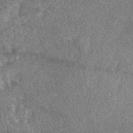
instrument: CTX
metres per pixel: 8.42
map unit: eAb
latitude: 47.6694
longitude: 118.5385
